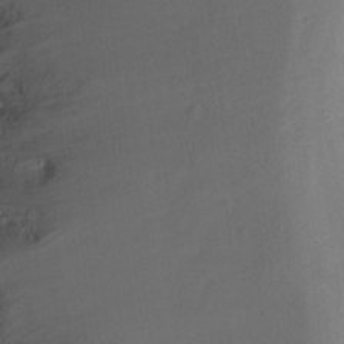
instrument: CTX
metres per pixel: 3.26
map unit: Ht
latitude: -7.8044
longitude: -34.6490
